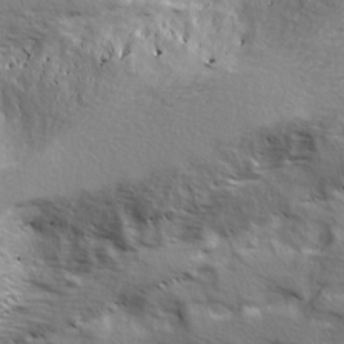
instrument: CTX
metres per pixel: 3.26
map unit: Ave
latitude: 12.0444
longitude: -101.9150
